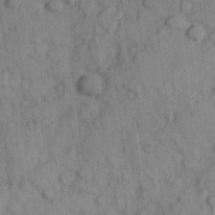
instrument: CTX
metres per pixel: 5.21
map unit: Hve
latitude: 25.3670
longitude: 147.7855
